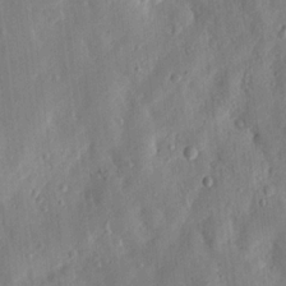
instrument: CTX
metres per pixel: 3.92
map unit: lHvf
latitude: 14.0255
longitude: 179.3131
